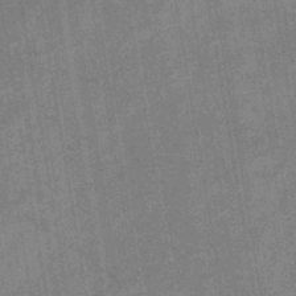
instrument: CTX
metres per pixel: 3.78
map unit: lHb
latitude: -40.2739
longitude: 74.6519
